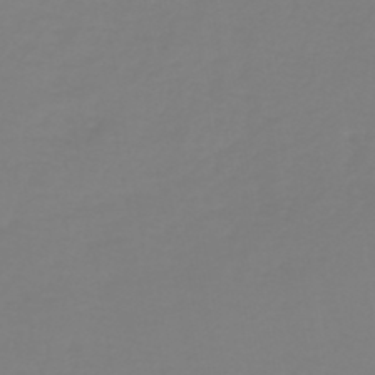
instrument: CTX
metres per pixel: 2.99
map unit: HNb
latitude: -46.1983
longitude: 54.5763
